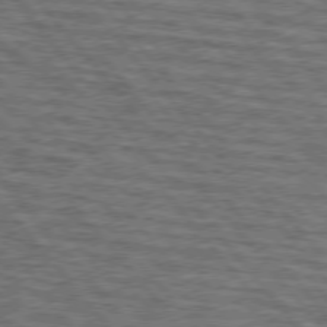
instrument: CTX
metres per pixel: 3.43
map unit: lApd
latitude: 75.8961
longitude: -76.4412
